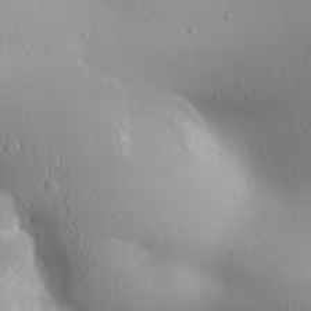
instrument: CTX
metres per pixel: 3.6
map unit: Aa
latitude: 31.2915
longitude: -143.1592
